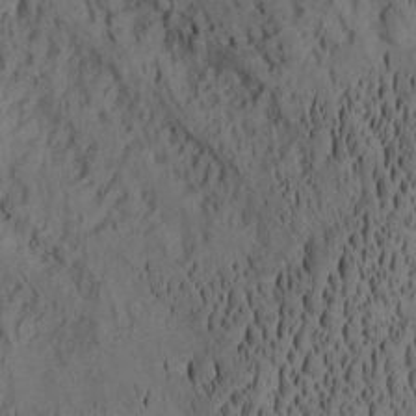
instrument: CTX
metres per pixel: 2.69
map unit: Aa
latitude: 8.3278
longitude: -127.3104
